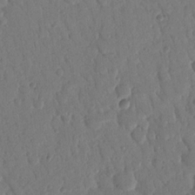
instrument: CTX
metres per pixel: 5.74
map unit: Nhu
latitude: 17.2159
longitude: -79.0081
